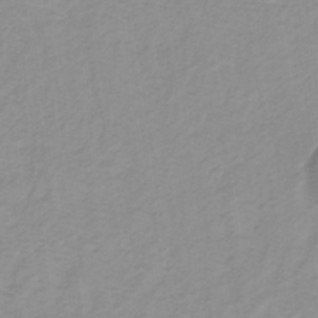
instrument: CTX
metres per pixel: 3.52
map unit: lHb
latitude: -31.7666
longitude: 64.8597
